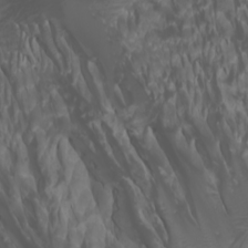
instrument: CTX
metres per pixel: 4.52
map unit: Htu
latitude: -1.2754
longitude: -76.9136
